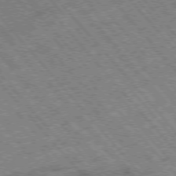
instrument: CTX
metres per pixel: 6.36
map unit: Hpe
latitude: -76.5196
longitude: -20.1389
